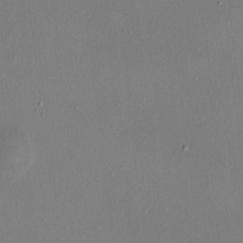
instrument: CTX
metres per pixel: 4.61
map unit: HNhu
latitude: 4.7813
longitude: 6.9919
